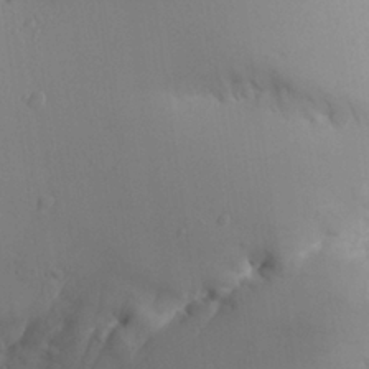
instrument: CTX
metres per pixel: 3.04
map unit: Aa
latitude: 25.2537
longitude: -131.3482
